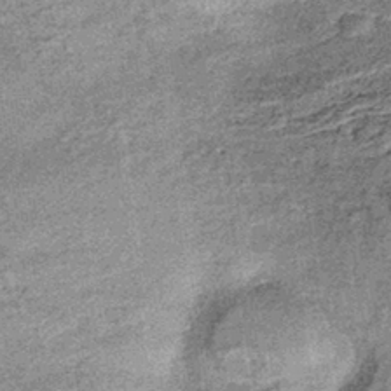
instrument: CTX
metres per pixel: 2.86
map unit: lHb
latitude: -36.6707
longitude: 66.3307
